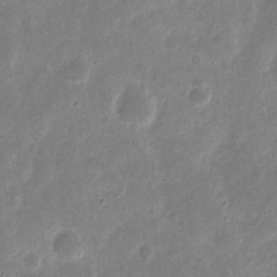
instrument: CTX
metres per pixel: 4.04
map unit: eHh
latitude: 9.4427
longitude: -72.1389
